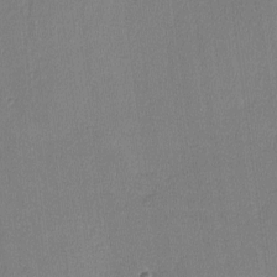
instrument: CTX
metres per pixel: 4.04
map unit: lHvf
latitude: -11.2376
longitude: -99.6127
